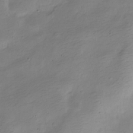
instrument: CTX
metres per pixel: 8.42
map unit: Nve
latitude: -25.2565
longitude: 106.1606
